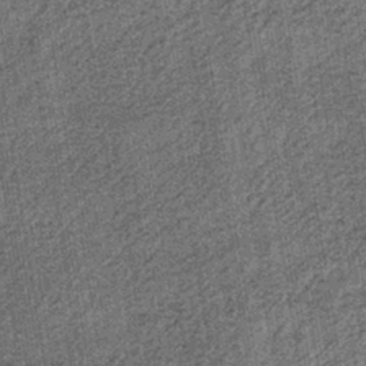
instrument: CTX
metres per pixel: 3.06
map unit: lHb
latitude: -39.2943
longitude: 64.4629
